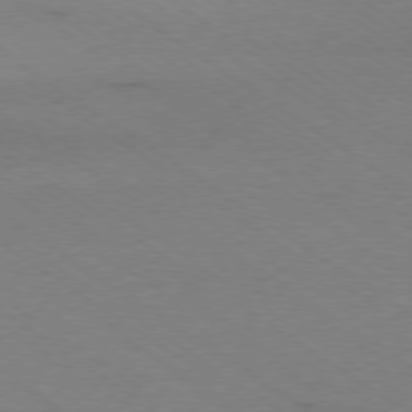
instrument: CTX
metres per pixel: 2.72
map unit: Ap
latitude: -78.5951
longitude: -85.1403
